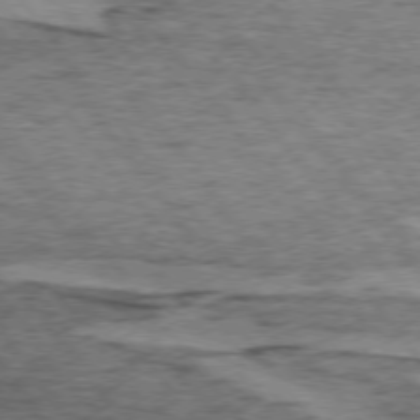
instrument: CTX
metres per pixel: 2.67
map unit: lApd
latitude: 74.4790
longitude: -76.6490
